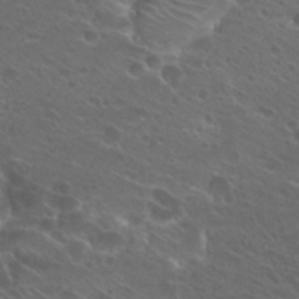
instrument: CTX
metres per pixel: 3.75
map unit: Hto
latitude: 25.3103
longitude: -39.8016
